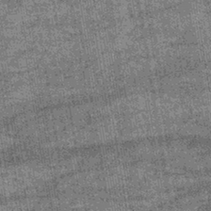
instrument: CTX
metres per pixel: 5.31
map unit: lHb
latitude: -39.9745
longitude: 66.5196
